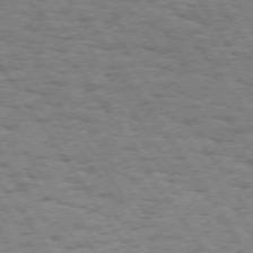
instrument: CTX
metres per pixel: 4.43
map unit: Hpe
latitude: 73.8017
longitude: -138.7435
